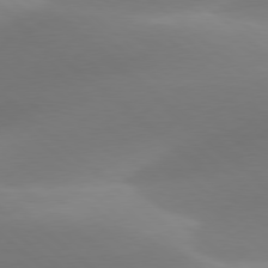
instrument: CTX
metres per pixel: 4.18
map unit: lApd
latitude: 78.3468
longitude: -51.2348
